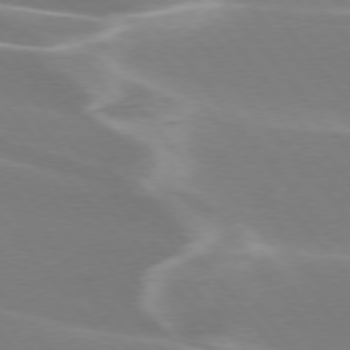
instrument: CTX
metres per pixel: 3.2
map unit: lApd
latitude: 75.6694
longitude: -62.9136
